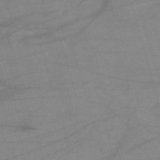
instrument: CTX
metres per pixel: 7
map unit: HNb
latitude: -53.7855
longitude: -49.6316
